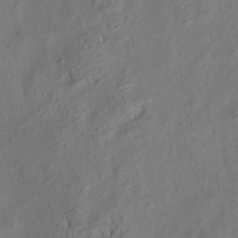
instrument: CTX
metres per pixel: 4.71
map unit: eHh
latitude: 6.4979
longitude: -77.0647
